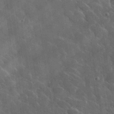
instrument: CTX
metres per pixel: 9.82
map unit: lHvf
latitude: 36.8758
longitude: -90.7813
